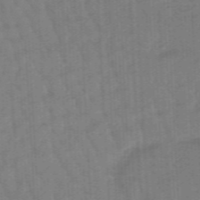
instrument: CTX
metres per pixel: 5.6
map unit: eHb
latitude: -46.4440
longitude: 83.2376
